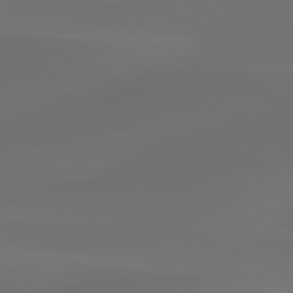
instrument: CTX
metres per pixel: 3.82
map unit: lApd
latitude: 80.4034
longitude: -84.6113
